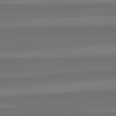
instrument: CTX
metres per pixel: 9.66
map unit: lApd
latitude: 82.5923
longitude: -178.1767
